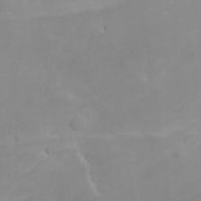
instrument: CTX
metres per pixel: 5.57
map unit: HNhu
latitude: 6.6113
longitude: 13.9367
